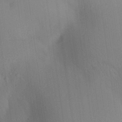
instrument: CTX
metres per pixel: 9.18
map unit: Aa
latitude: 25.9150
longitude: -137.4994
